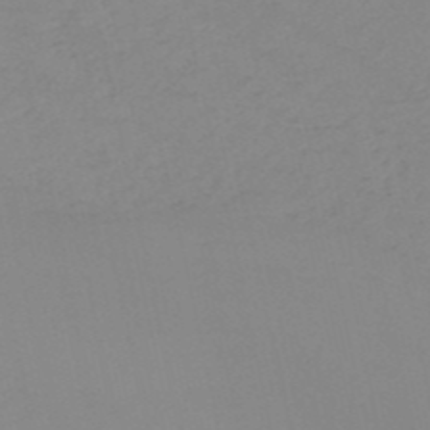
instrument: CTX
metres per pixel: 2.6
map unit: HNb
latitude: -52.0472
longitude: -50.6490
